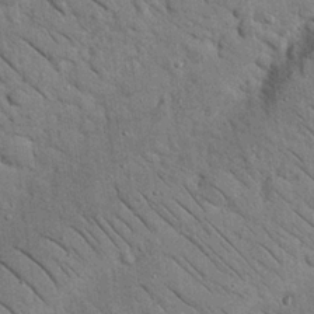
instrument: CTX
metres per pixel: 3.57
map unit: Nhu
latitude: 23.8394
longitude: -74.1389
